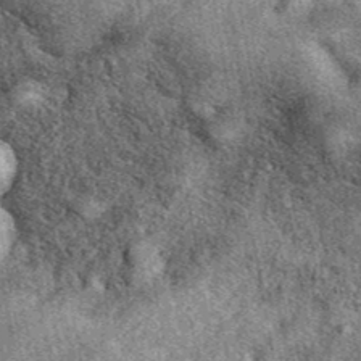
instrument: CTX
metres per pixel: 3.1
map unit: eAb
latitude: 39.8961
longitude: 108.2739
